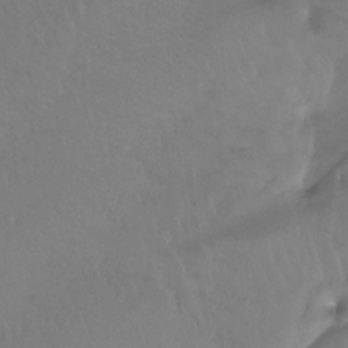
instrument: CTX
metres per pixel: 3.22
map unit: Htu
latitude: -13.3132
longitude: -45.7827
